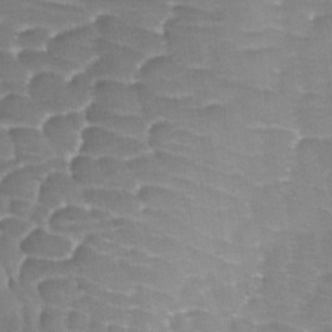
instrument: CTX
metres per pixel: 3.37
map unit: Ave
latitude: -8.1795
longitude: -123.0081
